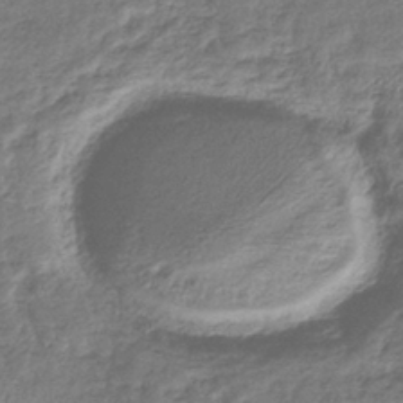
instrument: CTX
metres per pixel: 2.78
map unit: eHb
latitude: -37.4076
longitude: 80.5763
